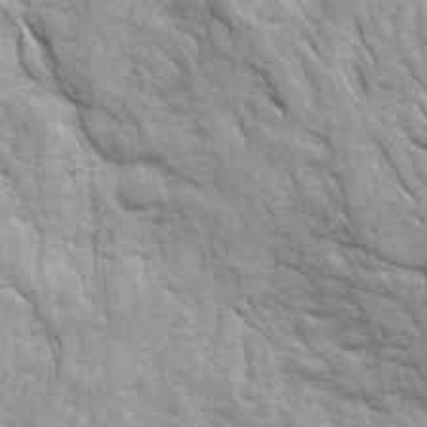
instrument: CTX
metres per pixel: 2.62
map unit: Ave
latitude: 16.2900
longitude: -132.0822
